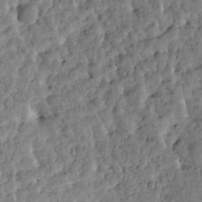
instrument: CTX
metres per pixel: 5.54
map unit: Htu
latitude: 2.1200
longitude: -178.8380
